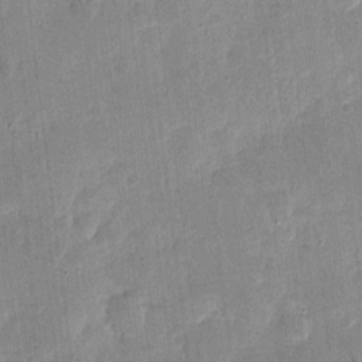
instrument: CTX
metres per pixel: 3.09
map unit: eHh
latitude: 4.3656
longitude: -70.9136
